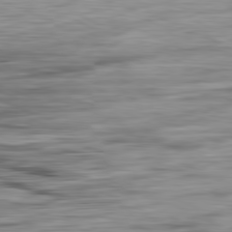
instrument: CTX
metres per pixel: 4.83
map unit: Ap
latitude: -81.8045
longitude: -67.6505
